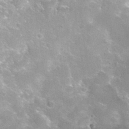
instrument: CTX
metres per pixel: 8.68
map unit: Hto
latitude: 30.6680
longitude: -45.3670
